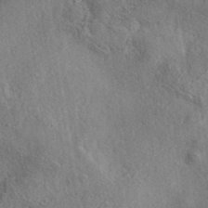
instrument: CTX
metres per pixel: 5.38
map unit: eAb
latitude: 39.1403
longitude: 112.4818
